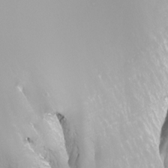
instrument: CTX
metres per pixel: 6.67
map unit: Nhu
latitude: -8.3495
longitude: -93.8205
